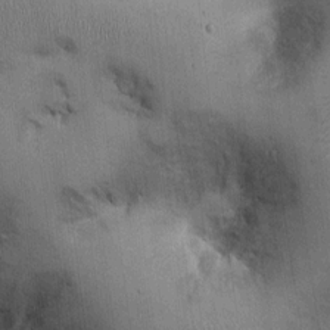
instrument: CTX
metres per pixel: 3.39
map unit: Ht
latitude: -2.5006
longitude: -13.7072
